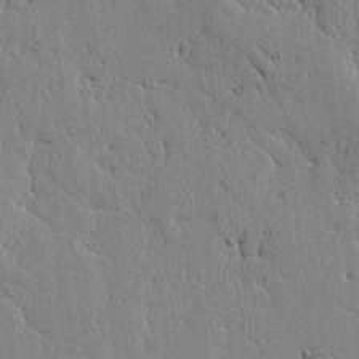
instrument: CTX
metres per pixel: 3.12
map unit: lAvf
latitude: -1.6722
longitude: -105.7072
